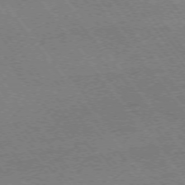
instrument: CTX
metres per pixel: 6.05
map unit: Ap
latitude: -74.7086
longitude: -82.2522
